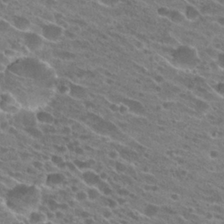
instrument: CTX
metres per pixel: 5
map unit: Hto
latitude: 24.2900
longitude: -41.8961
